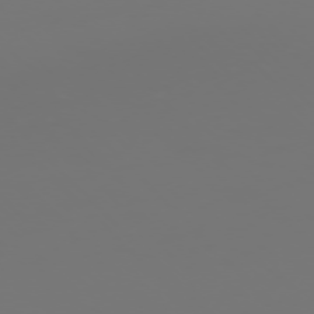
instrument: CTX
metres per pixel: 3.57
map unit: Ap
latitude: -76.6707
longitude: -62.4979
